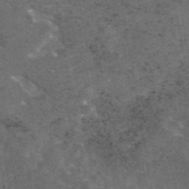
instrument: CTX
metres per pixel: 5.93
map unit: eAb
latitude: 45.3292
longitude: 123.3888
